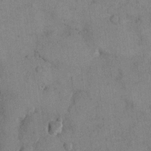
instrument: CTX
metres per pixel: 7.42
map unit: eHh
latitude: 15.0648
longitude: -68.0255
